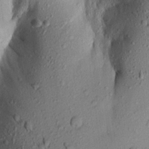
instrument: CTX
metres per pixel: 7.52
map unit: Aa
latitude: 18.8002
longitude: -148.8947
